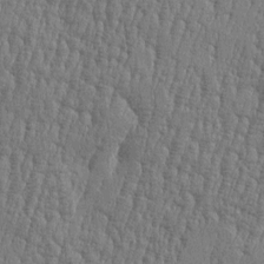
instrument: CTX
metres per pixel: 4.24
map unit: Htu
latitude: -5.7666
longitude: 175.8800
